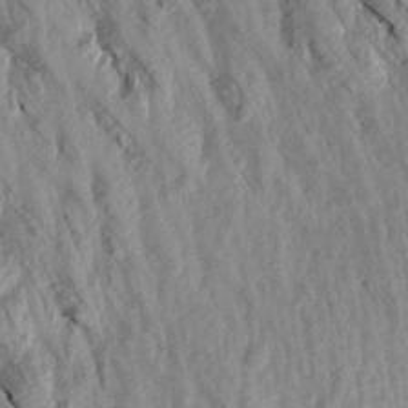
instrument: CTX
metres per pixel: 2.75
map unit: Aa
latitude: 18.9702
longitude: -147.1026
